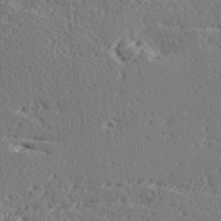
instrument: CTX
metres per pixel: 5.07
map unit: Ave
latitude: 16.9325
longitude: -138.1767
